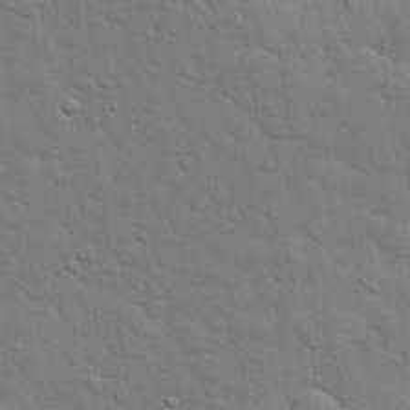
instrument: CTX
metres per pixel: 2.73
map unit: eHh
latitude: 28.4412
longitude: -75.1781
